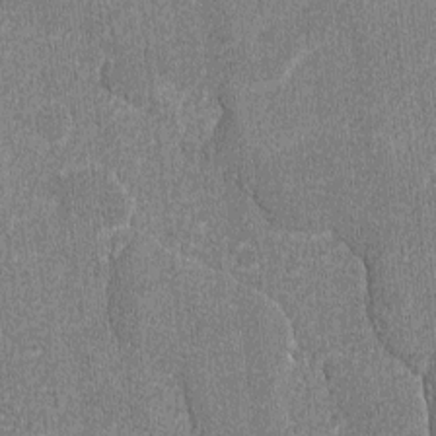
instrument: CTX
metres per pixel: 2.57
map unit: lAvf
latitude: -8.0472
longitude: -114.1577
